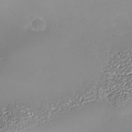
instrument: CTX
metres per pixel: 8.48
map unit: Nhe
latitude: -35.9367
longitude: -91.9528
